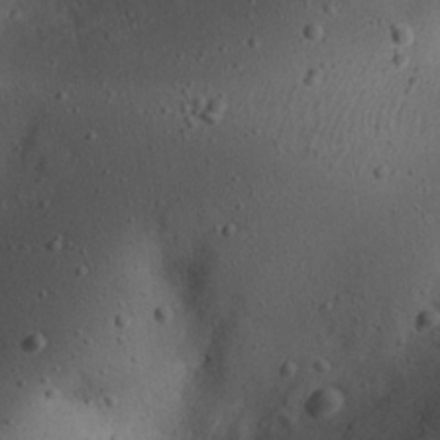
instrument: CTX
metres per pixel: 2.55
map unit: eHh
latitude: 22.8002
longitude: -70.3089
